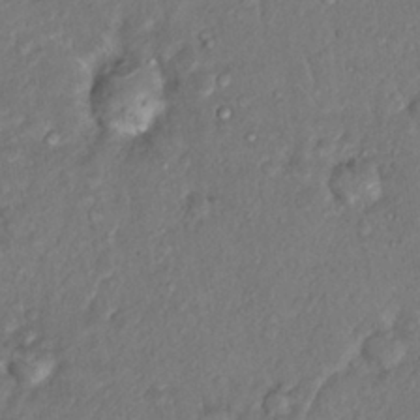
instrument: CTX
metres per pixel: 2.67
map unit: Hto
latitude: 15.1970
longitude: -30.1389
